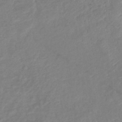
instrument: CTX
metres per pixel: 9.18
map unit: eHb
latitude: -38.1039
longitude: 75.6344
